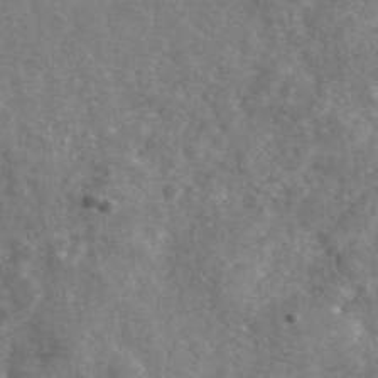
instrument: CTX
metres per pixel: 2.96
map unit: eAb
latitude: 46.5168
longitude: 110.9541
